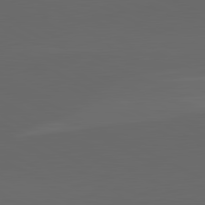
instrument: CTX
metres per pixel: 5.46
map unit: lApd
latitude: 82.0633
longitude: 130.5196
